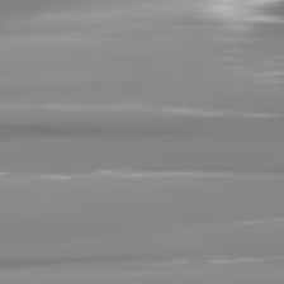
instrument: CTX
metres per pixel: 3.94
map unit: lApd
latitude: 81.8205
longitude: -138.4223
